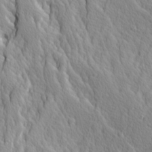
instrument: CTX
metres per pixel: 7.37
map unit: Ave
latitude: 14.2334
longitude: -133.1403
